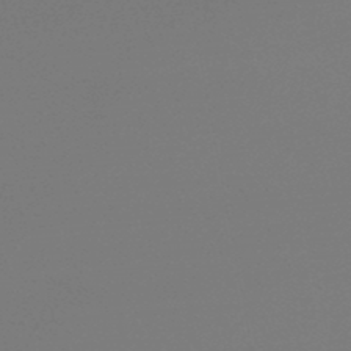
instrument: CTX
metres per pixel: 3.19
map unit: lHb
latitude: -46.8219
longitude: 69.2564
